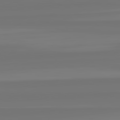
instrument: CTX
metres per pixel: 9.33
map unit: lApd
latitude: 82.4034
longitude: -176.1578
